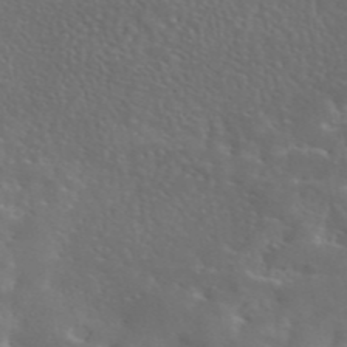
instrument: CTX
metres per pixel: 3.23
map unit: eAb
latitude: 45.5749
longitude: 125.4832
